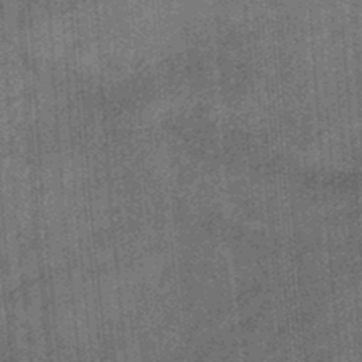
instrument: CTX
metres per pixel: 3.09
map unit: eHb
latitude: -34.5574
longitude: 79.1431
